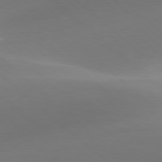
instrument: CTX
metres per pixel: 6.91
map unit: lApd
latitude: 78.3656
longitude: -50.7624
